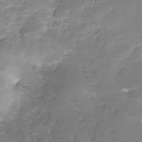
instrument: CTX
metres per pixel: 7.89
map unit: Nhe
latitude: -27.1431
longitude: -109.6882
